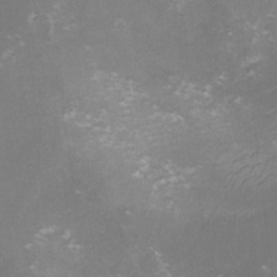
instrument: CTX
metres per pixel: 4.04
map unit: lHvf
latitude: -13.0298
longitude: -101.1214
